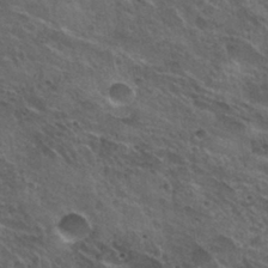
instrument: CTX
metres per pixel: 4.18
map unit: Nhu
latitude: 31.1215
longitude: -54.6490
